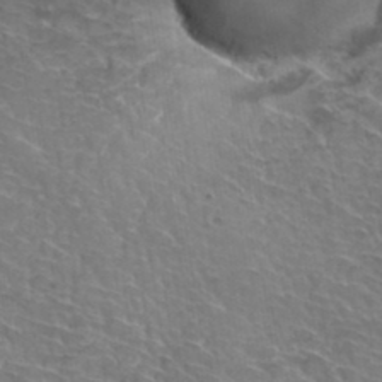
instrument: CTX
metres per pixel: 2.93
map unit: Hto
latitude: 35.1970
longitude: -44.8002
